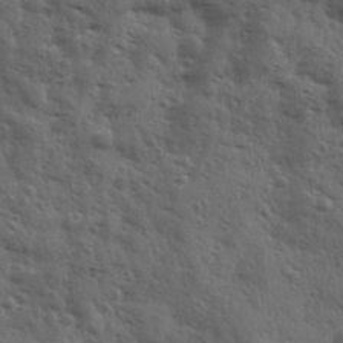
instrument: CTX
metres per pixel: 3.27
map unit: Ave
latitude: 11.4427
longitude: -103.4048
